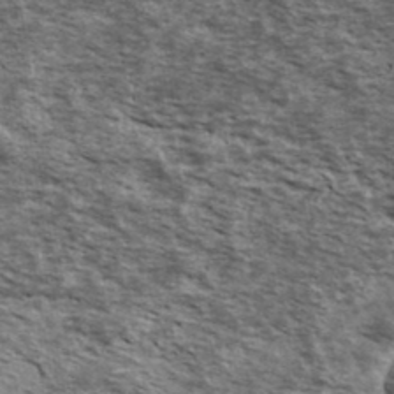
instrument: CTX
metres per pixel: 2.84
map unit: Ave
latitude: 39.7638
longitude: -108.3278
